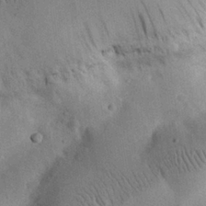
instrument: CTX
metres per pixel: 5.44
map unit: eHh
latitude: 25.7638
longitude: -68.7057
